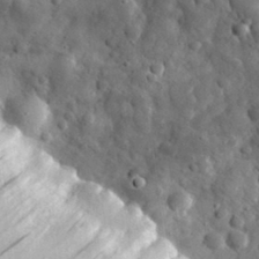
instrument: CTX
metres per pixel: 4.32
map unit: eHh
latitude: 31.8395
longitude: -73.7072
